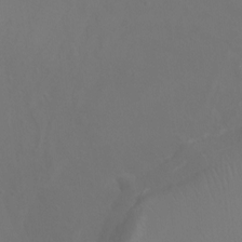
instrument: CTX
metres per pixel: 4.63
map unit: Ht
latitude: -3.8989
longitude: -26.2523
